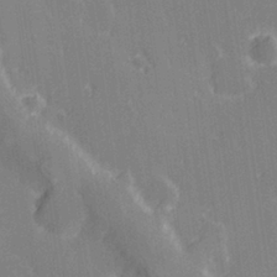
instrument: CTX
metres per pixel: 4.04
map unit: Hve
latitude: 28.1389
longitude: 145.3888
